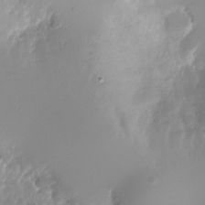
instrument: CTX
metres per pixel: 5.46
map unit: Nhu
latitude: -28.0850
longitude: -75.9339
